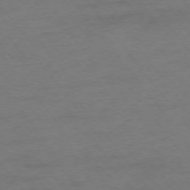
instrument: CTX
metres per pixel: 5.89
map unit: Ap
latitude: -75.6533
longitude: -73.0648
